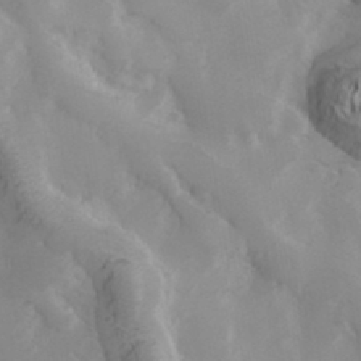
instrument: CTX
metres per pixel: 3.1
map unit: Hve
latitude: 32.9325
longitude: 149.4077
